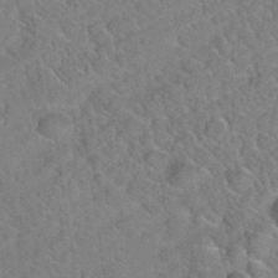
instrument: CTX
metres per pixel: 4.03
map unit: Hto
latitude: 35.5938
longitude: -48.4223
